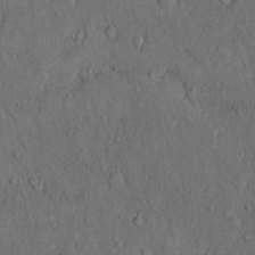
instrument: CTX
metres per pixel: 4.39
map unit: Hto
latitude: 10.7057
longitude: -59.8017
